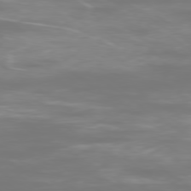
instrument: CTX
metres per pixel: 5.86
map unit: Ap
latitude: -79.2565
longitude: -92.8758
